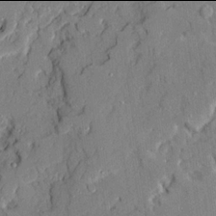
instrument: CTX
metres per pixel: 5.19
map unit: Ave
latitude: 21.9906
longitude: -129.6694
